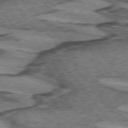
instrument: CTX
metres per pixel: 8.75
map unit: lApd
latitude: 74.3656
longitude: -76.8569
